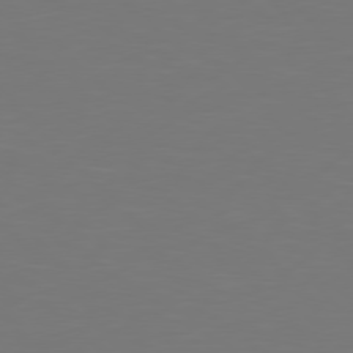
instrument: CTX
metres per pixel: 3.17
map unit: Hpe
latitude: 77.3670
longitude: -167.0269
